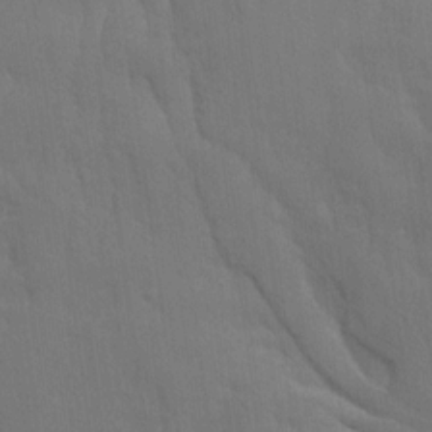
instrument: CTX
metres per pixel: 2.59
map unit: Ave
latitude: 13.6694
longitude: -134.1011
